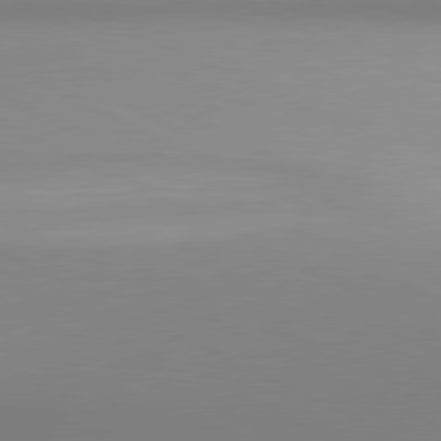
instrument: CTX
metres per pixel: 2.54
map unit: lApd
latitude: 80.9136
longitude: 143.8233
